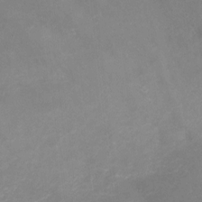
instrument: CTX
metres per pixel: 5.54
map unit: Ht
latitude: 1.5938
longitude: -34.8758
